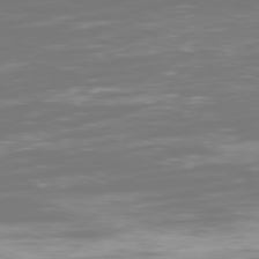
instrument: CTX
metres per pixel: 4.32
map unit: Ap
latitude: -79.1053
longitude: -60.2522
